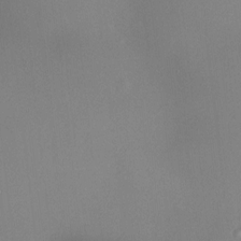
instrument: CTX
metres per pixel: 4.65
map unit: HNhu
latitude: 5.3859
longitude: 6.9919
